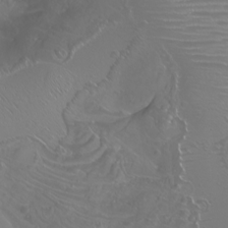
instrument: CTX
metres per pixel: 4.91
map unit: Nhu
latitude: -8.2361
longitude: -93.1592
